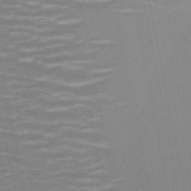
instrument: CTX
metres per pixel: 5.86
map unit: HNb
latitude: -47.0486
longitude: -47.0459
